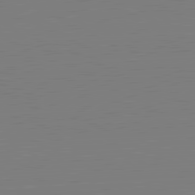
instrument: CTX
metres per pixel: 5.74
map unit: lApd
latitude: 81.2915
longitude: 150.5007
